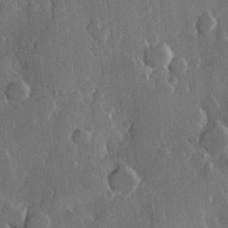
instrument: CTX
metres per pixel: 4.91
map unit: Hve
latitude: 23.0836
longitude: 147.9367
